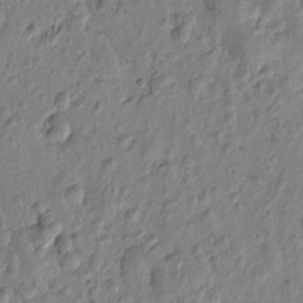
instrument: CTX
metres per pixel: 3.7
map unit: Htu
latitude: -0.1228
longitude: -176.3089
